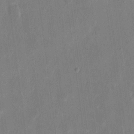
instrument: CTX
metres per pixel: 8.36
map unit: eHh
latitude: 9.3482
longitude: -68.2712
